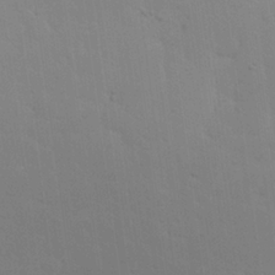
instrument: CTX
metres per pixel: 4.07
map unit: Nhu
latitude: 23.9717
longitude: -71.4048
